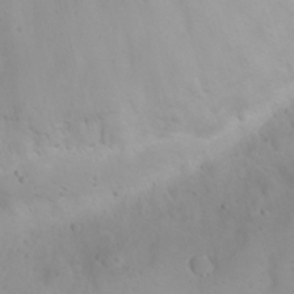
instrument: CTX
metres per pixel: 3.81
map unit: eHh
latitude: 21.3293
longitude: -64.5924
